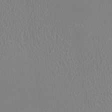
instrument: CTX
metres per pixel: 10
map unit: HNhu
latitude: -0.2929
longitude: -1.2915
